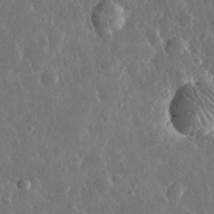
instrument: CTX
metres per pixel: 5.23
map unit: lHvf
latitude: 33.1592
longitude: -90.1011
